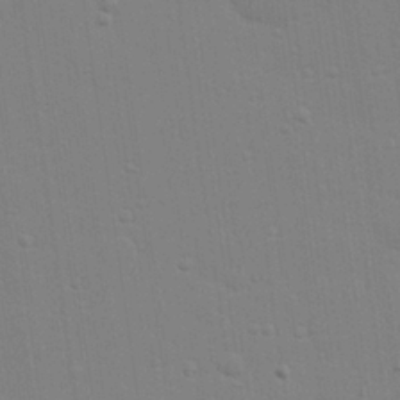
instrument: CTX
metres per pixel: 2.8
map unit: Hve
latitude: 26.6680
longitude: -92.8380
